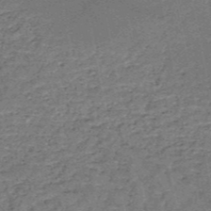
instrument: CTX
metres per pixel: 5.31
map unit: HNb
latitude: -51.7478
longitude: -49.3671
